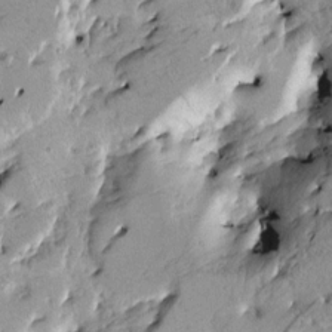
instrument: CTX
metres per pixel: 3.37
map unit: HNhu
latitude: 6.5168
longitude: 14.4629
